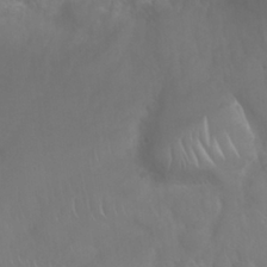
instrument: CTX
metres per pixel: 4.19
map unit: Nhu
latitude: 25.1592
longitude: -61.4426
